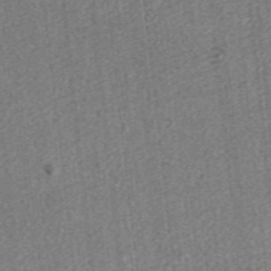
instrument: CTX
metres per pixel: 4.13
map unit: ANa
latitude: 36.0444
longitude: 14.9542
